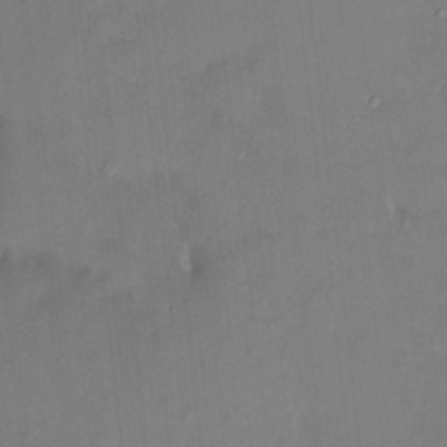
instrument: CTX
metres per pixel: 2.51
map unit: HNhu
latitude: 4.8191
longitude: 12.8786
